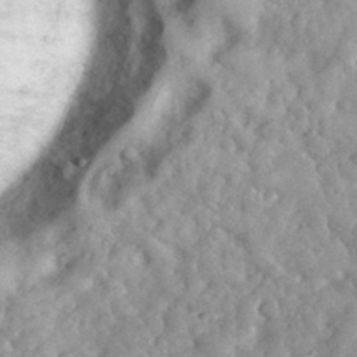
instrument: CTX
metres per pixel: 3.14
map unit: eHh
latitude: 34.5168
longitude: -69.0648
